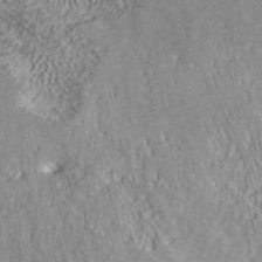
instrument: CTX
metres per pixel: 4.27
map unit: ANa
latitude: 39.1781
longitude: 19.1242
